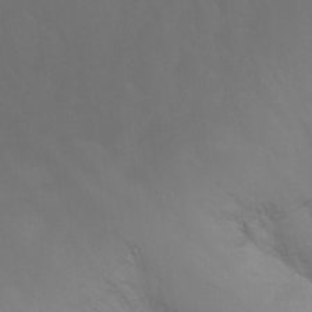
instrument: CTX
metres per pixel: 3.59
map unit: Nhu
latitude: -13.5588
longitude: -71.1592
